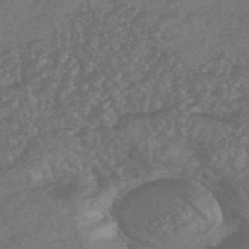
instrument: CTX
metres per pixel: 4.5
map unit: HNhu
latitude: -45.4643
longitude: 93.2565
